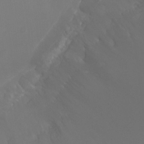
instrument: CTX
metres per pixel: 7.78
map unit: Ht
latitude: -2.4251
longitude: -19.1592
